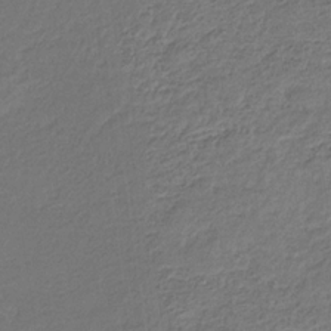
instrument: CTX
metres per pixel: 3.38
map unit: eHb
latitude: -30.3684
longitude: 68.6140
